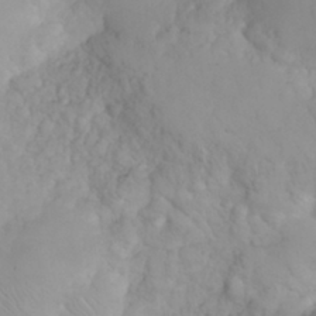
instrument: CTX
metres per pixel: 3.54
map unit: eHh
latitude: 31.8206
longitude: -65.2726
